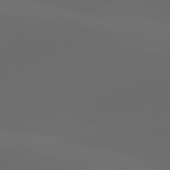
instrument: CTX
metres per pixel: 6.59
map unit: lApd
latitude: 80.0822
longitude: -90.7057
